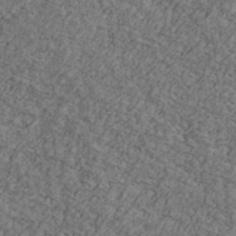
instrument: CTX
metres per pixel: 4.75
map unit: Ave
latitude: 41.1592
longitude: -110.8002
